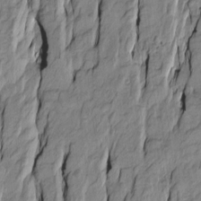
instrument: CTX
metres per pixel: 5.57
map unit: Htu
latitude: -10.1606
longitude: 176.5574
